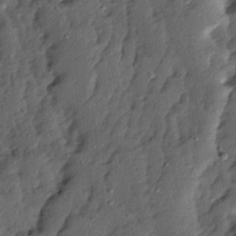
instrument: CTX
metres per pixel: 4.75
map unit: Ave
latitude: 13.7450
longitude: -134.7624
